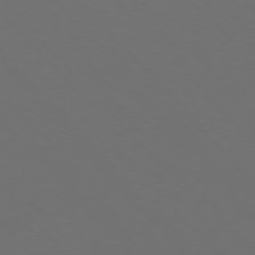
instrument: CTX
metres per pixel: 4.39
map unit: Hpe
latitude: 76.4601
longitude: -169.0648
